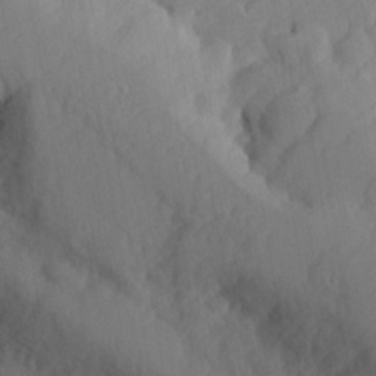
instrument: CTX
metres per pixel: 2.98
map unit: lHvf
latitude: 21.5938
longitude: 144.9920
